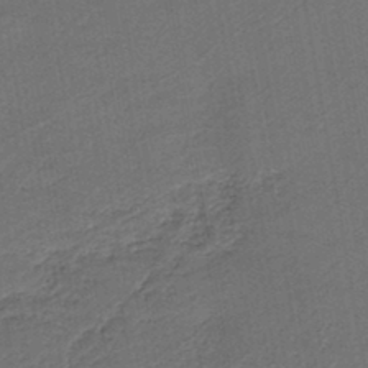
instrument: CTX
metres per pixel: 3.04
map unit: HNb
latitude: -42.6140
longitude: 51.1053
